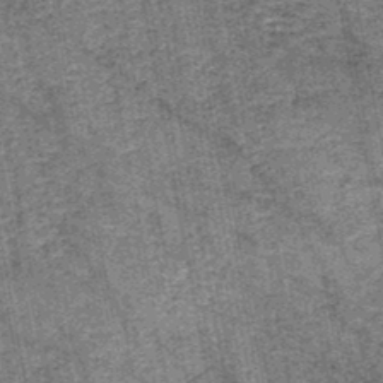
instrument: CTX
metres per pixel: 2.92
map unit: HNb
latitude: -45.1431
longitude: 53.1809
